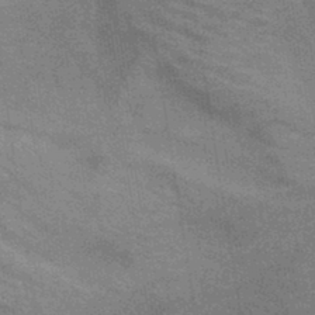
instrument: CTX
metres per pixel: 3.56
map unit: lHb
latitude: -40.2361
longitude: 75.5588
